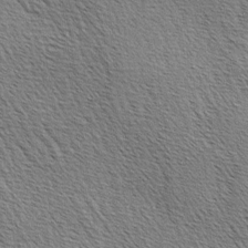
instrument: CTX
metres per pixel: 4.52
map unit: lAa
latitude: -3.5588
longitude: -122.0444
